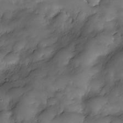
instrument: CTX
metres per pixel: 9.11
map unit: Nve
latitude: -27.2753
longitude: -148.7057
